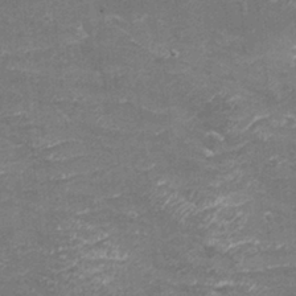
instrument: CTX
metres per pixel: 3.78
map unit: eHh
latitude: -3.8233
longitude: -75.3671
